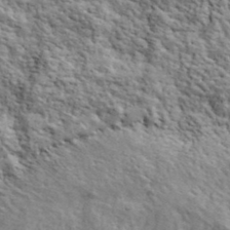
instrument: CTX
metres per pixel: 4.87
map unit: lHvf
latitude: 40.6868
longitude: -86.5546
